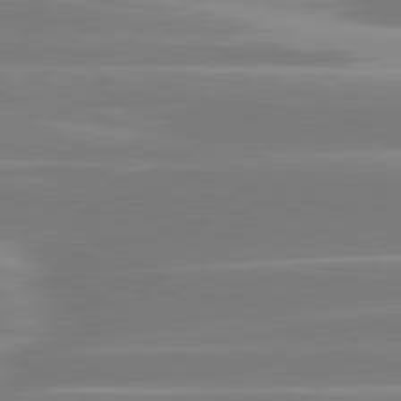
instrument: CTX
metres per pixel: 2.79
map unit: lApd
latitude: 80.8947
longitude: -129.1025
